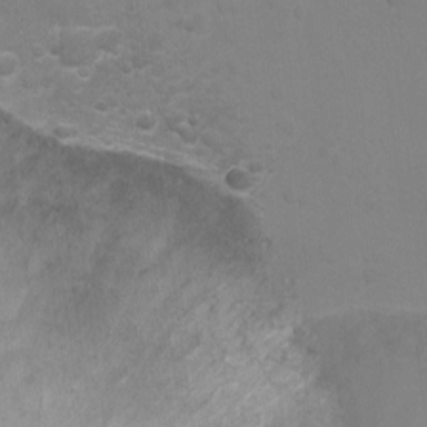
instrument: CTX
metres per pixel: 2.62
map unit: Ht
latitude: 3.1214
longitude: -28.8758
